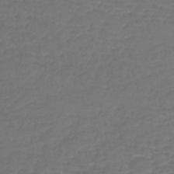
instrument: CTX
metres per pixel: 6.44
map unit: lHb
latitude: -43.1431
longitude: 69.8989
